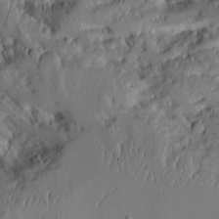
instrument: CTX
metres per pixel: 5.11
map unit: Aa
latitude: 10.2901
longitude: -126.2334
